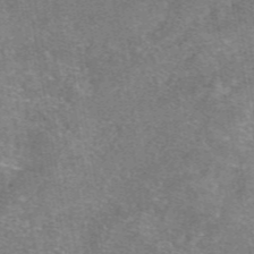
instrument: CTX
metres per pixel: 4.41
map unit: eAb
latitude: 47.5183
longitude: 102.5007
